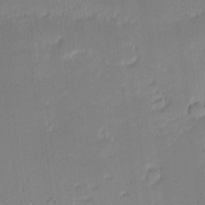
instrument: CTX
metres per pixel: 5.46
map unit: eHh
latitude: -2.3306
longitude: -83.8394
